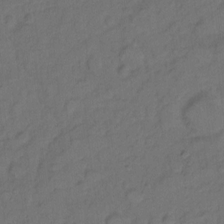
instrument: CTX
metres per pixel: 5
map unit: Hto
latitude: 7.1025
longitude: -61.4237
